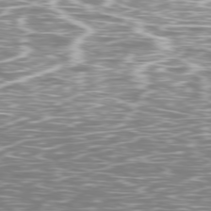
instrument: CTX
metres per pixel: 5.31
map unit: Ap
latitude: -79.4832
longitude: -71.8016
